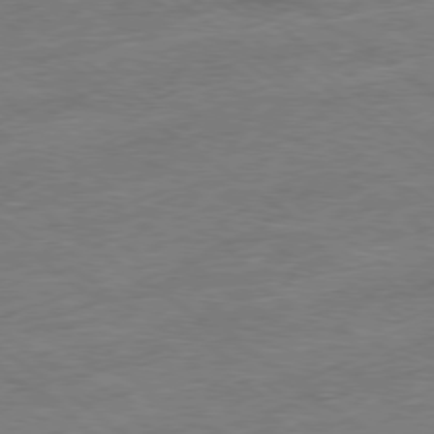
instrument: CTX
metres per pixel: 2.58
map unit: Ap
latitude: -79.1998
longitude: -49.1970
